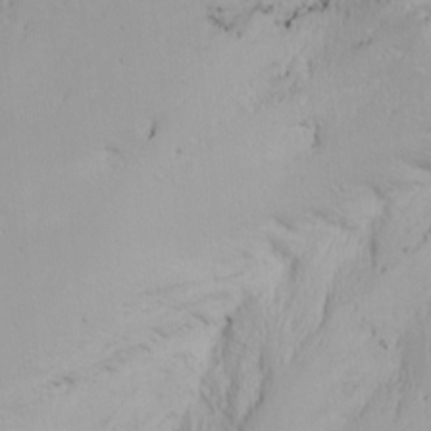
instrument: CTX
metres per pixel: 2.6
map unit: Nhu
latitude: -7.1620
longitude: -64.4034
